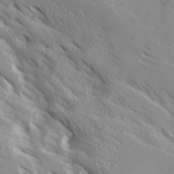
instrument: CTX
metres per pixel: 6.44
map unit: Ave
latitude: 17.2537
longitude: -129.3293
